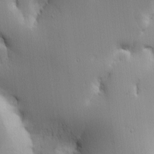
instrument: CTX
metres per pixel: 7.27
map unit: Hve
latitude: 2.7057
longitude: -121.1970
